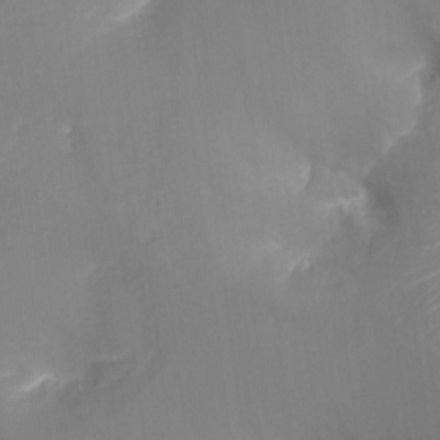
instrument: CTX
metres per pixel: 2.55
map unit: Ht
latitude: -16.4251
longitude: -43.1403
